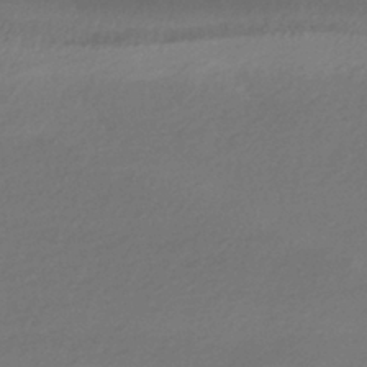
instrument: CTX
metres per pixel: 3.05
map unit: HNhu
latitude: -42.2550
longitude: 94.8030
